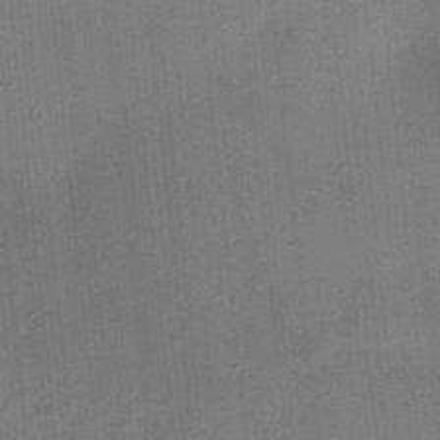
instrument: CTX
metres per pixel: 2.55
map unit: HNhu
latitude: 13.3293
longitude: 10.6519
